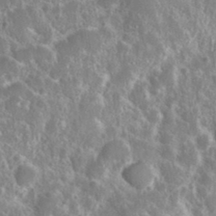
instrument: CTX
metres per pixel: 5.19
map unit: eHh
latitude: 36.9136
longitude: -60.8191
